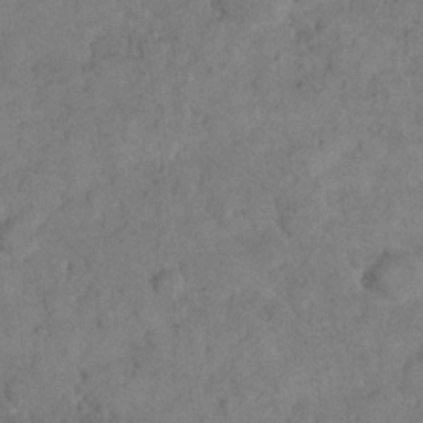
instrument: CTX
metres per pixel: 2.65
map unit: eHh
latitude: 18.7246
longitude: -62.4034
